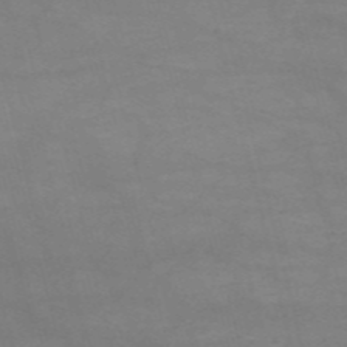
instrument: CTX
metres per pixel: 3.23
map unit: HNb
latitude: -54.5196
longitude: -40.9891
